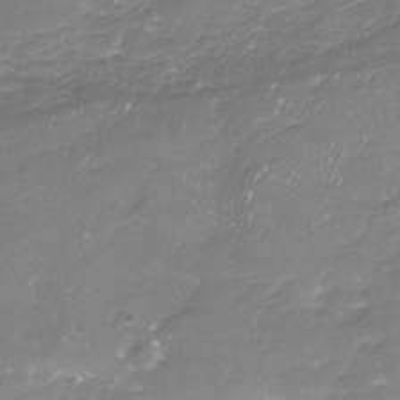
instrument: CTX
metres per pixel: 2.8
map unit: Nhu
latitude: -18.2739
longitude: -57.9906
